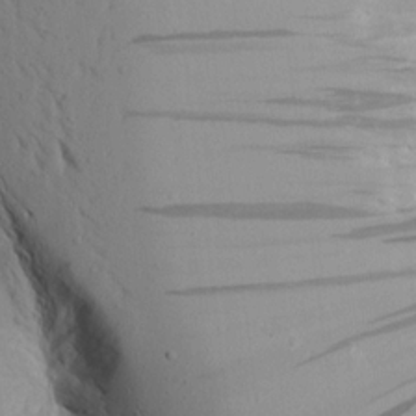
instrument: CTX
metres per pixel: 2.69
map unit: Aa
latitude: 17.9717
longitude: -147.5183
